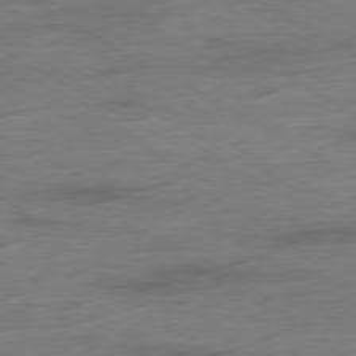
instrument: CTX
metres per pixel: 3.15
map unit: Ap
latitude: -79.6155
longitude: -83.8016
